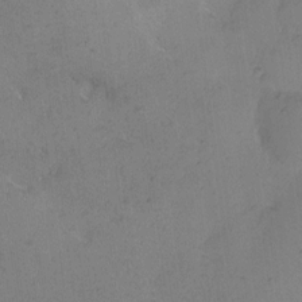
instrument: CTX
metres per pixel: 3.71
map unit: eHh
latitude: 10.0444
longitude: -62.9703
